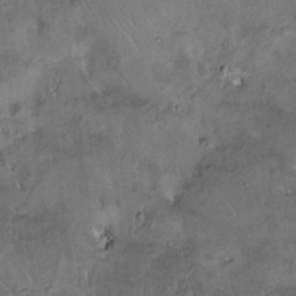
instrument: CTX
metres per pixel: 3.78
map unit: HNhu
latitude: 10.7246
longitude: 9.3132
